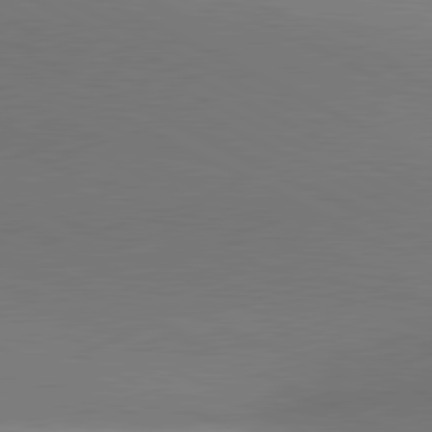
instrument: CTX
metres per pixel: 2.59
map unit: lApd
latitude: 81.1025
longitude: 134.9353
